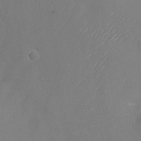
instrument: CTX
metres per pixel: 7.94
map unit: Nhu
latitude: -23.6533
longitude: -70.9136
